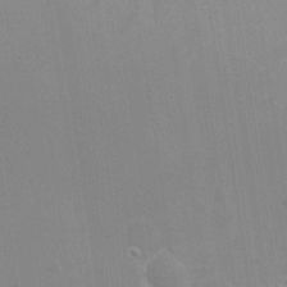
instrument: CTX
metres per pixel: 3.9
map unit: Hto
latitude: -8.3873
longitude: -43.2915
